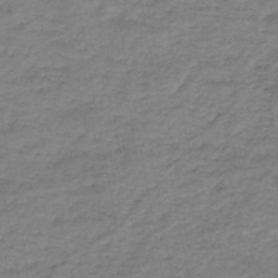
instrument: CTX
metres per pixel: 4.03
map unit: HNb
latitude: -46.4818
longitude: -37.2348
